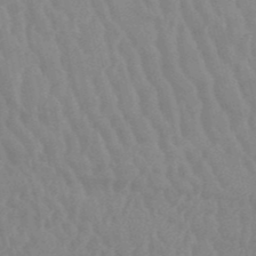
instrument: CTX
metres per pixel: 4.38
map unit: HNb
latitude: -52.4818
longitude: -50.9135
